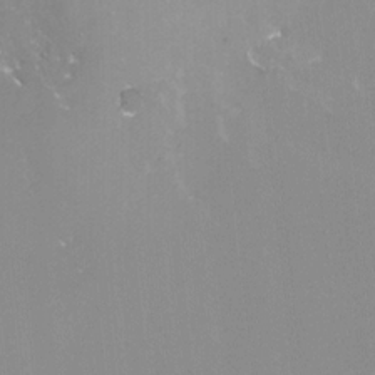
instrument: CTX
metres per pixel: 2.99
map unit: Nhu
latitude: -8.6329
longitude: -73.4615
